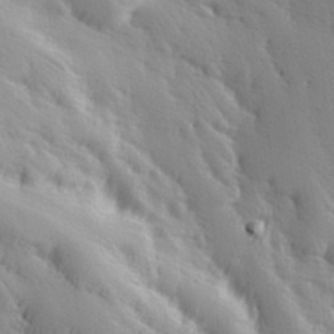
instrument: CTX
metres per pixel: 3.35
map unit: Hve
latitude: 32.8947
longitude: 149.6155
